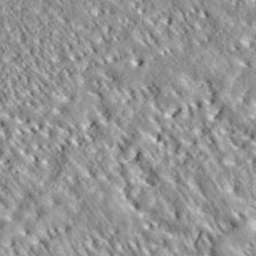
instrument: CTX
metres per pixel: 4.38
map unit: ANa
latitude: 39.0836
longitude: -91.4615
